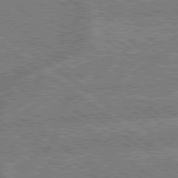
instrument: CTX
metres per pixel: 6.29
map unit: lApd
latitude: 79.2915
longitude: -161.2159
